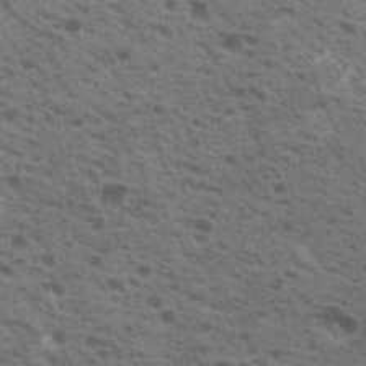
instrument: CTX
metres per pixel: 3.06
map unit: Nhu
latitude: 19.4048
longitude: -31.3104
